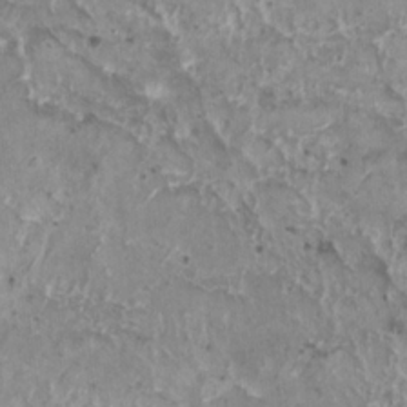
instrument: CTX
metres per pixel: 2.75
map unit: HNhu
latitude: 1.6505
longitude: 5.2754
